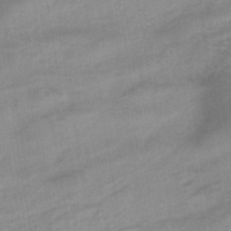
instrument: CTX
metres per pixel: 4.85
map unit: eHb
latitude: -44.1984
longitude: 84.8785
